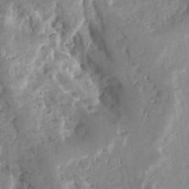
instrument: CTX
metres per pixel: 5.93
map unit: Ave
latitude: 13.3860
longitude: -138.8002
